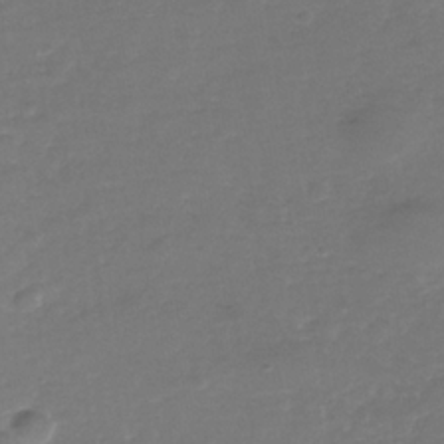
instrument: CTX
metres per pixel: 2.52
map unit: Nhe
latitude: -37.5021
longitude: -90.4601
